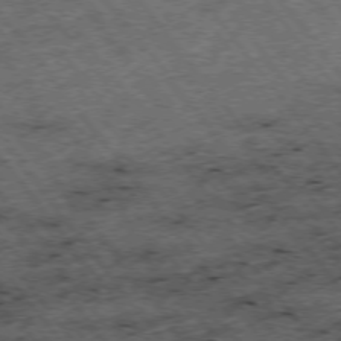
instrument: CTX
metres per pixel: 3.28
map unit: Hpe
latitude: -75.7478
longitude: -18.8758
